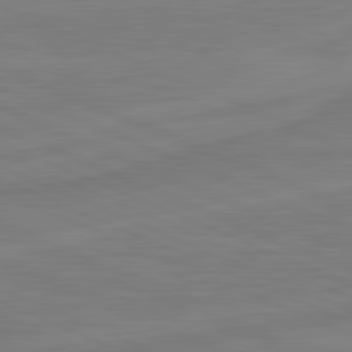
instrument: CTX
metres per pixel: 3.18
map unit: lApd
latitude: 81.8772
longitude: -173.4615
